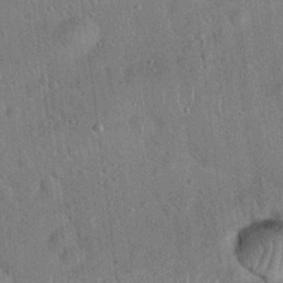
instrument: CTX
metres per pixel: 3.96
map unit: Hto
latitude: 19.4426
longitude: -52.4412
